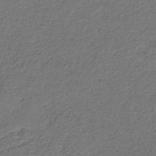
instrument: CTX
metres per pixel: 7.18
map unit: eHb
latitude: -30.2928
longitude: 68.6896
